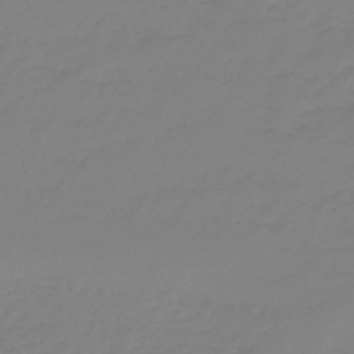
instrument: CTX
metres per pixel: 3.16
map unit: eHb
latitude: -46.0283
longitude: 82.8219
